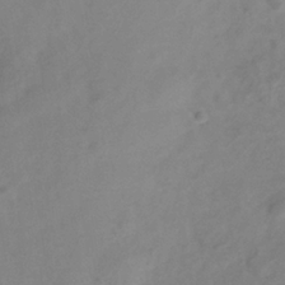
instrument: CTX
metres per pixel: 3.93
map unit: Hve
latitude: -33.8423
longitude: 90.1039
